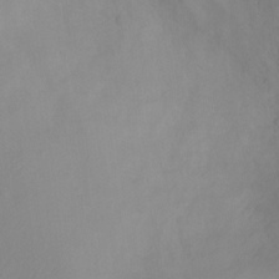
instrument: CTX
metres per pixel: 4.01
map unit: Ht
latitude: -0.0283
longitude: -18.0255
